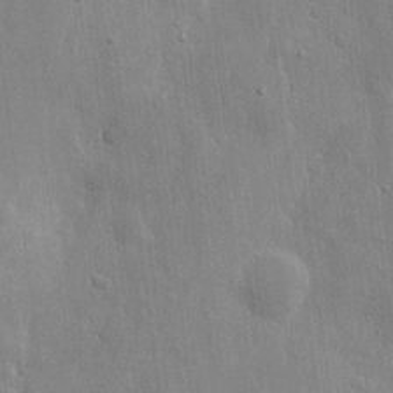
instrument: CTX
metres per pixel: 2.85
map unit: eHh
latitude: 7.2915
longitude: -72.2712
